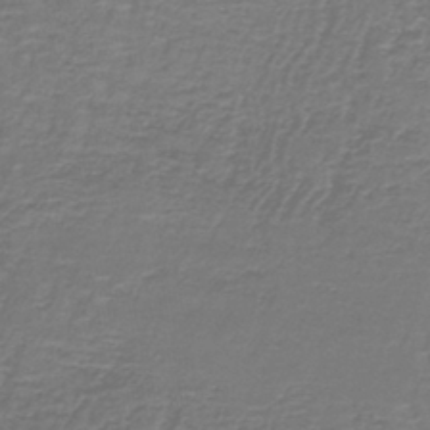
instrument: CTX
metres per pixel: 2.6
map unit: lHb
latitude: -41.8611
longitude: 57.2565
